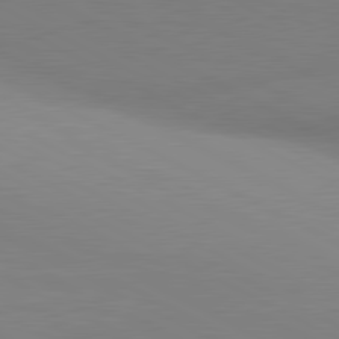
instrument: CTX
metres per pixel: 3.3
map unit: lApd
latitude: 80.9703
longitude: 134.8030
